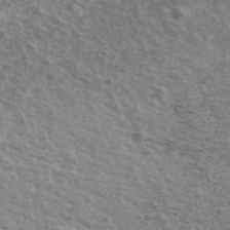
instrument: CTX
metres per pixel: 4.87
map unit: Ave
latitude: 39.2915
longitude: -109.5371
